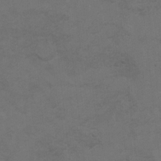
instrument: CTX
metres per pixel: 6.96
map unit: Hto
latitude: 8.1578
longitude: -35.2726
